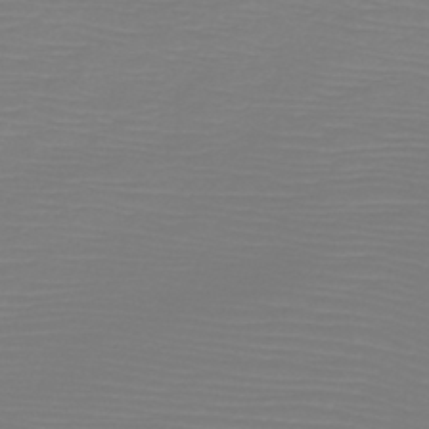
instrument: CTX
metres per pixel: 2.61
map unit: HNb
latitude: -45.6911
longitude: -46.3279
